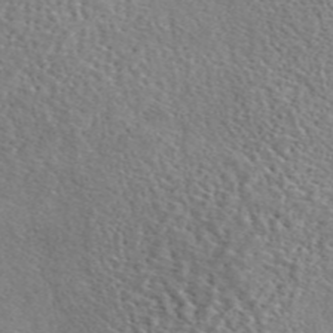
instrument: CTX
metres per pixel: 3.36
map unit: eAb
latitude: 45.5938
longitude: 111.4643
